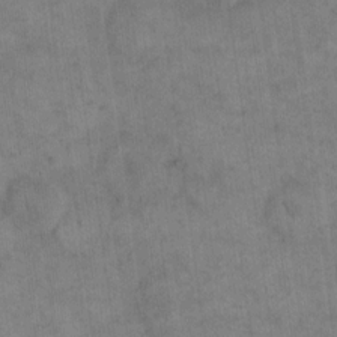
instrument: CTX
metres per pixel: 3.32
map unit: eHh
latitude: 14.7436
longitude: -67.1403
